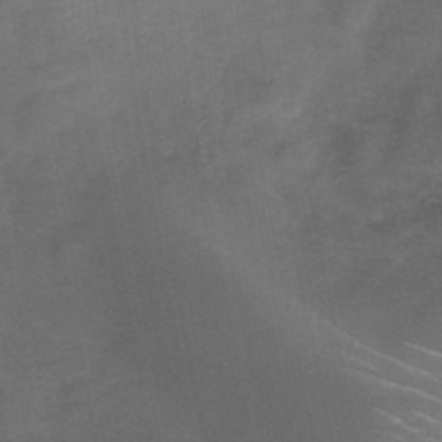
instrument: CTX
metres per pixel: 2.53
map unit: Nhe
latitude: -32.7275
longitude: -87.9528
